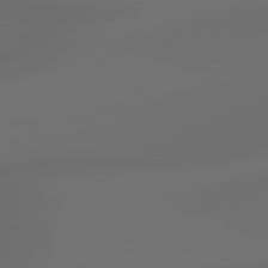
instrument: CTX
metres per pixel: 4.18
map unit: lApd
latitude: 79.3482
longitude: -138.3656
